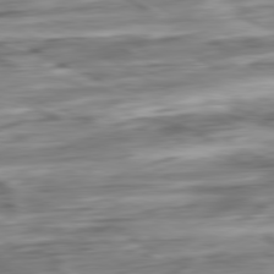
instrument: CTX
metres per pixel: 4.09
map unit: Ap
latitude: -81.1053
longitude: -67.9339
